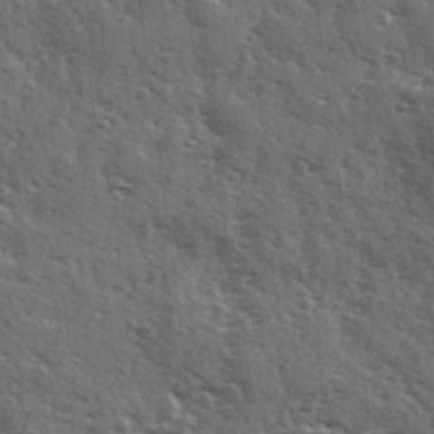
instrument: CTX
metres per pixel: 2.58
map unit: Ave
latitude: 11.6883
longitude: -102.8002
